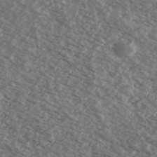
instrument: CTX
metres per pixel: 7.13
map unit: Ave
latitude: 38.9136
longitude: -110.1389
